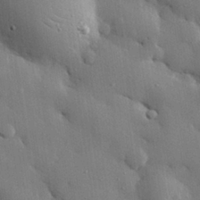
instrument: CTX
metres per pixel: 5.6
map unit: eHh
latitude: 29.1592
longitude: -80.0255
